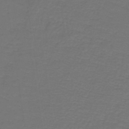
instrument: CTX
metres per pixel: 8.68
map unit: lHb
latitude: -43.7666
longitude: 56.4062
